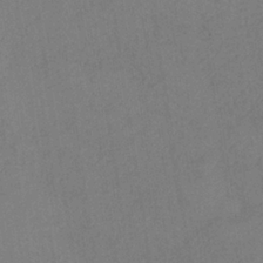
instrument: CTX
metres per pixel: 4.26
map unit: HNb
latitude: -33.9745
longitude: 54.6141
